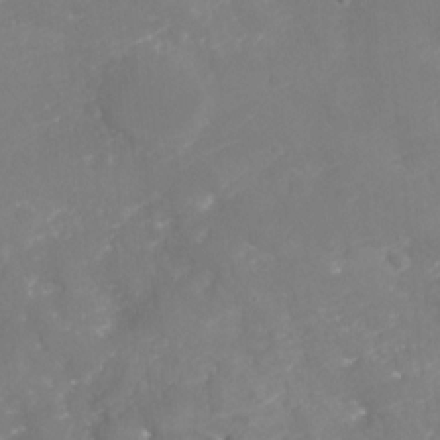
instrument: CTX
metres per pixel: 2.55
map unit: Nhu
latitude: -29.0864
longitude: -64.6490
